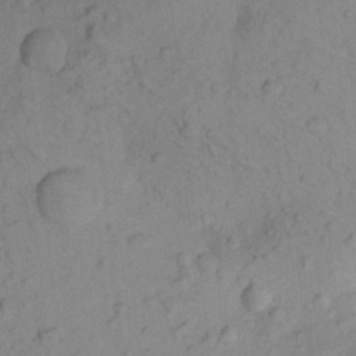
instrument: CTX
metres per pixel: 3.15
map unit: Aa
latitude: 22.5735
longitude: -147.7072
